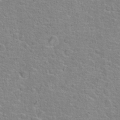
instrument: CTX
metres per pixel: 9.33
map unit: Hto
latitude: 22.4223
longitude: -46.7813
